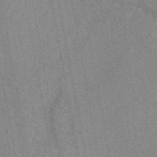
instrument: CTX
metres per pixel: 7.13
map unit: eAb
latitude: 49.1781
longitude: 110.4629
